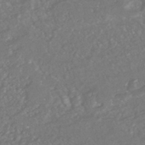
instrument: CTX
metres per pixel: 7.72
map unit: HNhu
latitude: -44.8975
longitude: 98.3873
